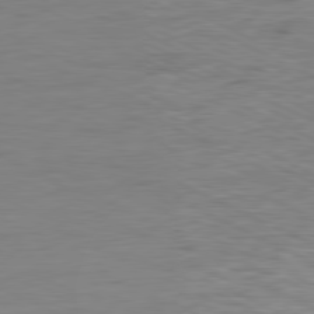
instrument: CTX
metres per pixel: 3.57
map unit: Ap
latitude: -81.2943
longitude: -76.1011
